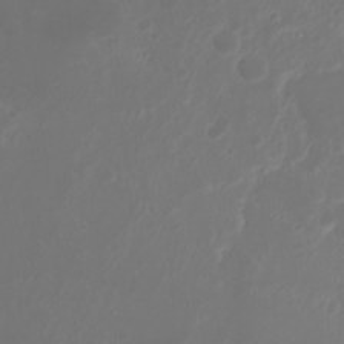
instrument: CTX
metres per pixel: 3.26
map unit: Nhu
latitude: 22.4979
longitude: -64.1578
